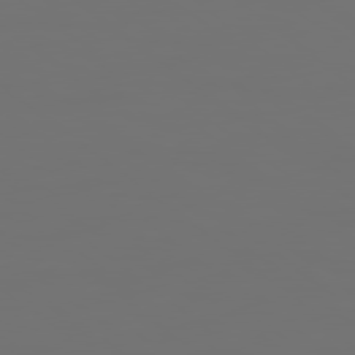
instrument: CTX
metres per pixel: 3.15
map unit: Hpe
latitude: 78.8191
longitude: 176.8408
